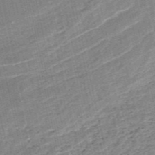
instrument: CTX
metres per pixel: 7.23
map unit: HNb
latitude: -54.0283
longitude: -47.1404
